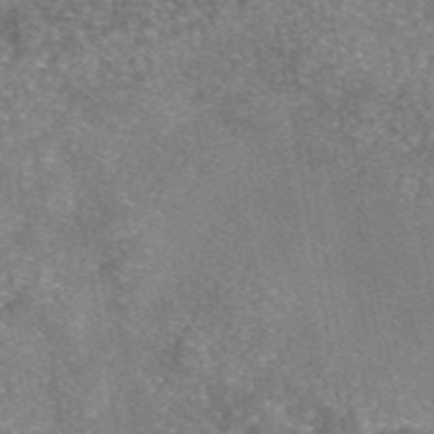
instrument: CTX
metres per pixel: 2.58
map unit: eAb
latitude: 46.0255
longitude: 105.4643
